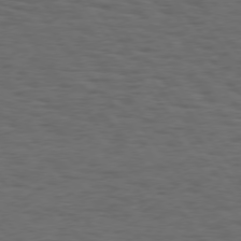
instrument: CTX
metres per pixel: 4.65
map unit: Hpe
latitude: 75.0270
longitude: -133.2159
